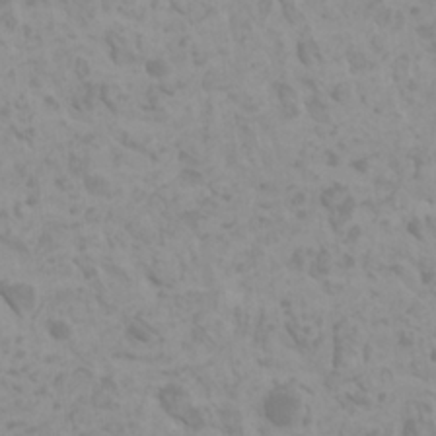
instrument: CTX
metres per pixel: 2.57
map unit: HNhu
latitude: 0.5356
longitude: 2.3495
